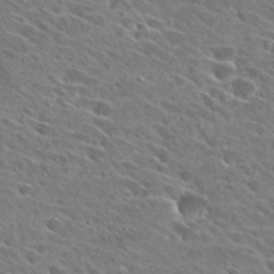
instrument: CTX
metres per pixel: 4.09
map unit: Hto
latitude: 27.6694
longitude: -43.1214
